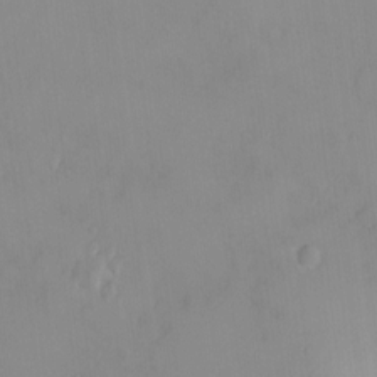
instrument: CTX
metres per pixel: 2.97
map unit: HNhu
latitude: 6.1767
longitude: 2.6329
